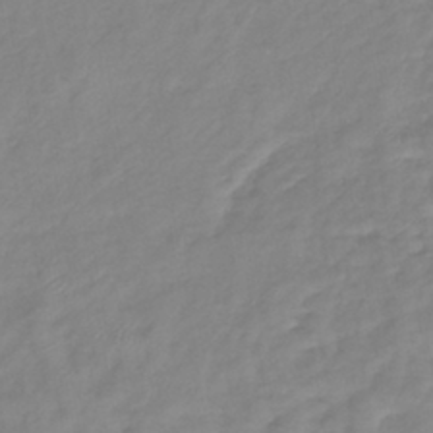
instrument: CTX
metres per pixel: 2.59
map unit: eHb
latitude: -41.0108
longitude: 81.1053
